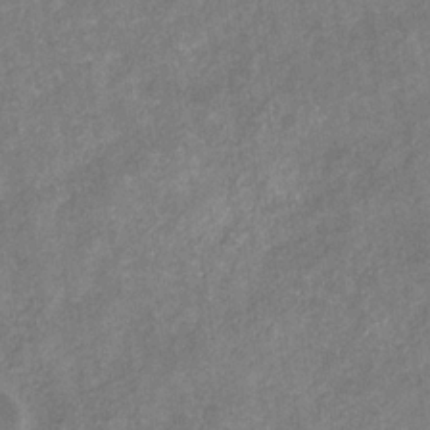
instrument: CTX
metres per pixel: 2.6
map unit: eHb
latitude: -31.8989
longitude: 71.7856
